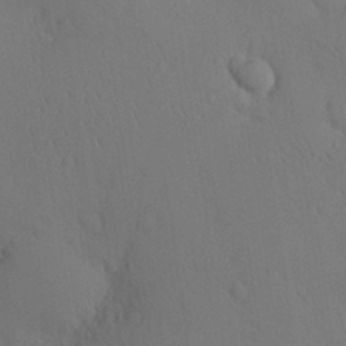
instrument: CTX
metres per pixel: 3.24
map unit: eHh
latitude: 0.3089
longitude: 18.0283
